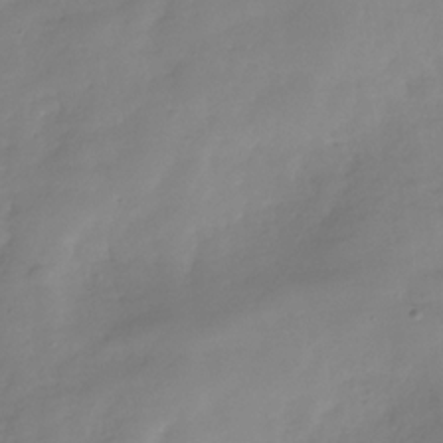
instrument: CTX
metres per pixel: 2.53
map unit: Hve
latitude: -31.5021
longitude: 90.0094
